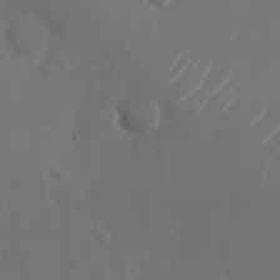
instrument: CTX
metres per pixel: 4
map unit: Nhu
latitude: -28.4251
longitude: -70.2144
